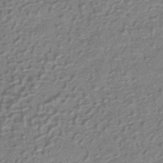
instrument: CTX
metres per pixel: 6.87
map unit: HNhu
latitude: -42.4251
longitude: 90.3496
